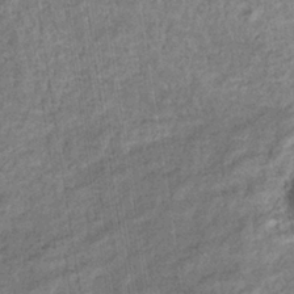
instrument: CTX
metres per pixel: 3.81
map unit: eHb
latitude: -36.4818
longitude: 79.5021
